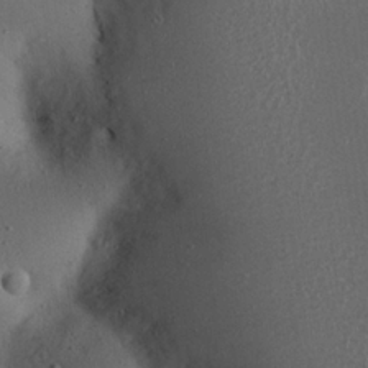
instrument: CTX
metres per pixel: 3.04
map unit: eHh
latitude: 23.6694
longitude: -70.4223
